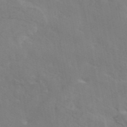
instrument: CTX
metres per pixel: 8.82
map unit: eAb
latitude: 45.8961
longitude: 112.6897
